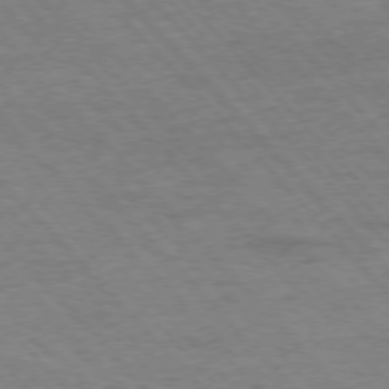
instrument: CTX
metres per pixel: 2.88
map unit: Hpe
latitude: -76.5385
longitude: -13.9717
